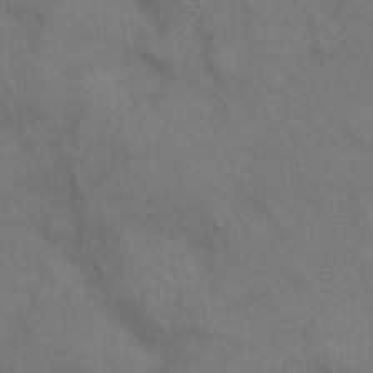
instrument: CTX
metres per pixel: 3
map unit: Nhu
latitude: 8.0633
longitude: -24.3278
